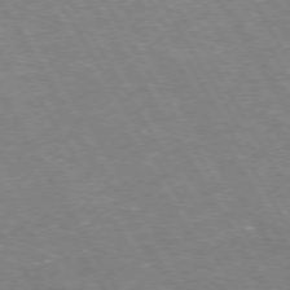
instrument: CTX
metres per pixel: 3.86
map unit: Hpe
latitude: 73.0081
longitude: -123.3482
